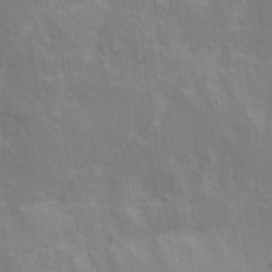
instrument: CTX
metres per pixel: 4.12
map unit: Ave
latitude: 16.4223
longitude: -138.6679
